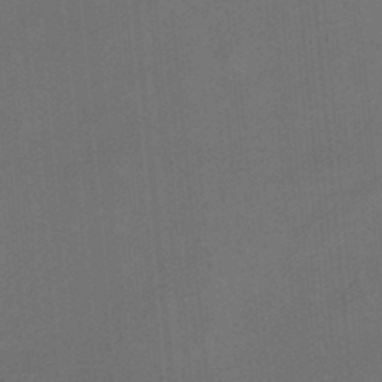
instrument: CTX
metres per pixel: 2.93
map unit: HNhu
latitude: 12.0255
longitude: 10.8975
